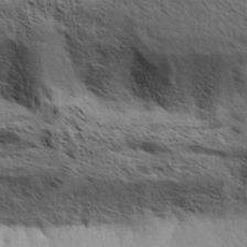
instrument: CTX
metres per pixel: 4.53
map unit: Aa
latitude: 32.8947
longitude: -140.7246
